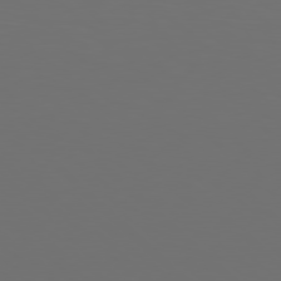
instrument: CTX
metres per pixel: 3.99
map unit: Hpe
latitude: 78.1389
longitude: -172.9513
